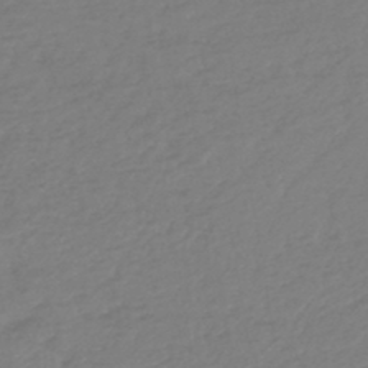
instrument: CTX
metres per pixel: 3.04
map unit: lHb
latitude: -45.2565
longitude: 70.9164
